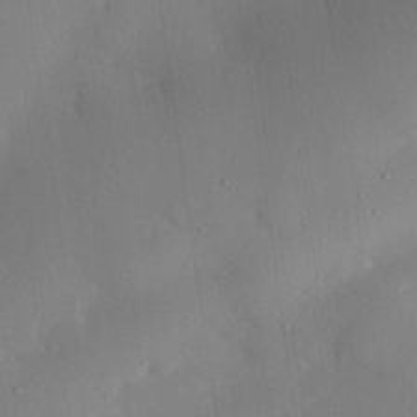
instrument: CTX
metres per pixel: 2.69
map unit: eHh
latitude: 27.5371
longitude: -79.7261
